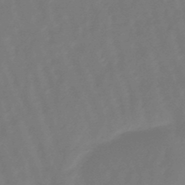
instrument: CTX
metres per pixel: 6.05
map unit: eHb
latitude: -46.9541
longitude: 81.9178
